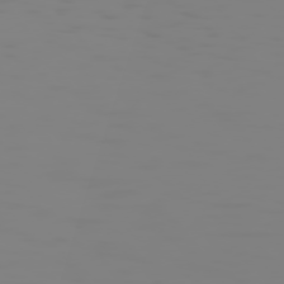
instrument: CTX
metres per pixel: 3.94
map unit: Hpe
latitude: 74.1956
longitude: -127.1025
